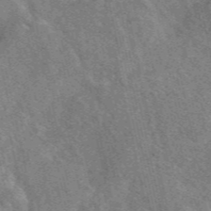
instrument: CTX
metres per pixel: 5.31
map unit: eAb
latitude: 47.8773
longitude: 119.4265
